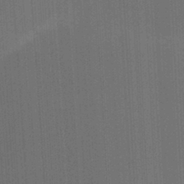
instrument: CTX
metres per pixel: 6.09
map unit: Ht
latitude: -2.4628
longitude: -27.4427
